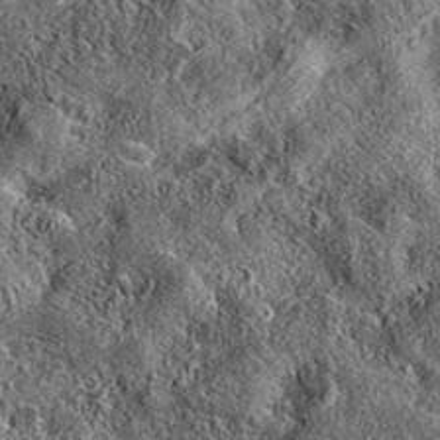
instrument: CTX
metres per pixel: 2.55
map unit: eAb
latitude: 36.8947
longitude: 108.9353
